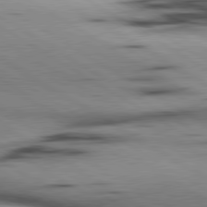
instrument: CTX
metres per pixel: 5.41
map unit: lApd
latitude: 80.3845
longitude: 158.7085
